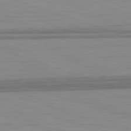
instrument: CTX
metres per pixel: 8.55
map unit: Hpe
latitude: -82.8219
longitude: 12.0661
